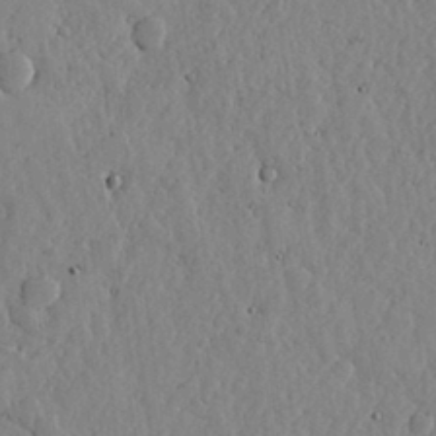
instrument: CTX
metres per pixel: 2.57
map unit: lHvf
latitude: 17.4993
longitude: -113.8961
